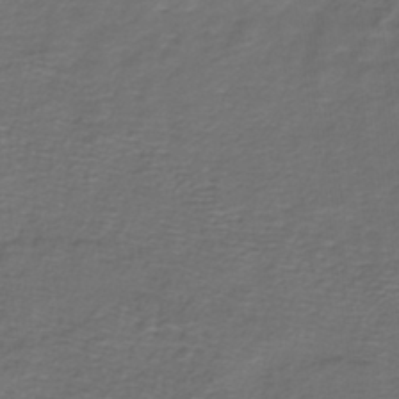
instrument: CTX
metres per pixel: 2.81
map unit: lHb
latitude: -39.8234
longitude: 58.8407
